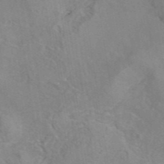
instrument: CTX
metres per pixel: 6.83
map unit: eAb
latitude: 44.9325
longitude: 109.6722
